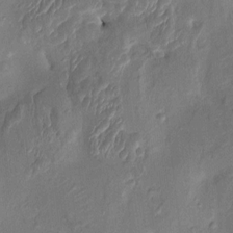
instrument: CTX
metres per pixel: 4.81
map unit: HNhu
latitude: 6.8569
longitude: -3.6505
